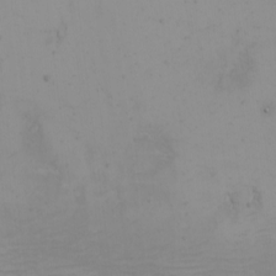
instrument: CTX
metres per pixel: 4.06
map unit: eHh
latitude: -4.9541
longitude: -83.6882
